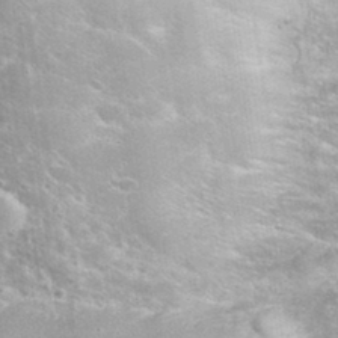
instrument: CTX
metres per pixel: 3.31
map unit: eHh
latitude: 34.8569
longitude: -65.8961
